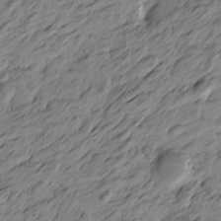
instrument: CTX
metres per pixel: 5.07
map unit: Htu
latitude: -5.1431
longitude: -178.5357
